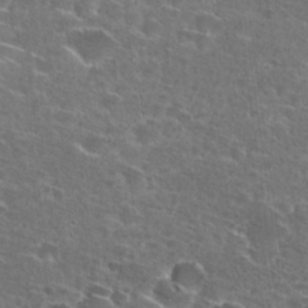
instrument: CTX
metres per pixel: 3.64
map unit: Hto
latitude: 27.1592
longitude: -46.1956
